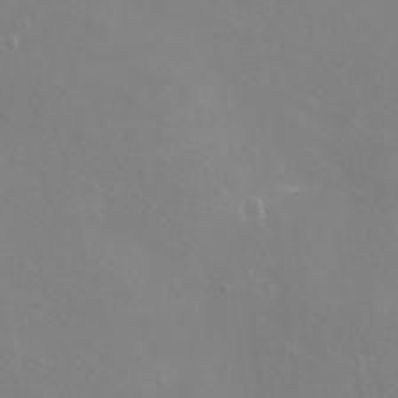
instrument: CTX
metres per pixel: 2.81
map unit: eHh
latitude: -10.8030
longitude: -64.6490
